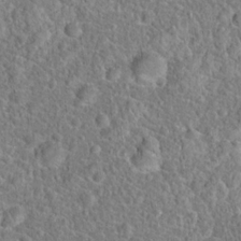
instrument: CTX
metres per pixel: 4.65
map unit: Hto
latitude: 19.1970
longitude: -42.9703
